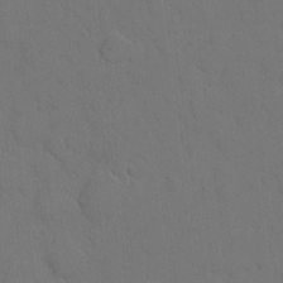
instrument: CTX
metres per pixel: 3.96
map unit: eHh
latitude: 5.5182
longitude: -65.7450
